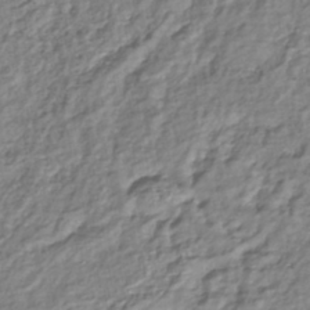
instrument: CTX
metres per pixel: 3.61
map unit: lHb
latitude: -41.9367
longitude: 75.0298
